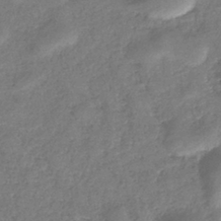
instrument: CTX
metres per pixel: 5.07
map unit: eHb
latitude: -39.0298
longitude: 81.3321
